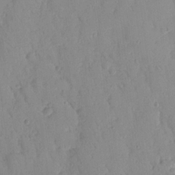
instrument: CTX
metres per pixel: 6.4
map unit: Nhu
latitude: 16.9514
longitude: -78.8380
